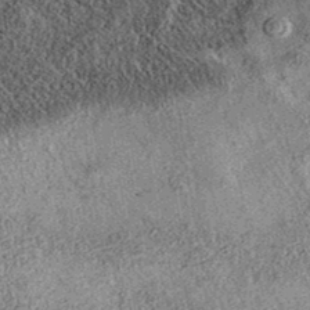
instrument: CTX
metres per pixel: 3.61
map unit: eAb
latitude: 37.1781
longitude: 108.2361
